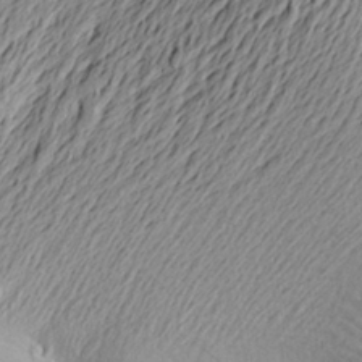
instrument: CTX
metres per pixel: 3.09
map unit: Aa
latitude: 23.5938
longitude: -149.6505
